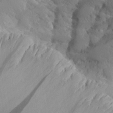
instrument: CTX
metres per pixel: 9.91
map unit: Aa
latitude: 25.1025
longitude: -127.9528
